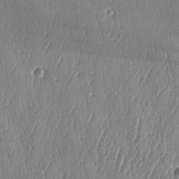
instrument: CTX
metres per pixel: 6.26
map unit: lAa
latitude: -8.0850
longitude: -128.9702
